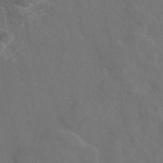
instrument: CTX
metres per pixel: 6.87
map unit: eAb
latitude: 46.3845
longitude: 112.4818
